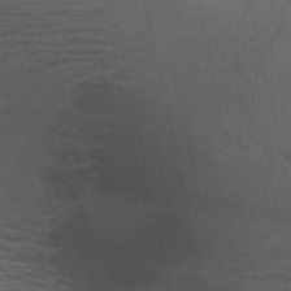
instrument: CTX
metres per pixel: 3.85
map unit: HNb
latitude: -50.9164
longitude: -43.0836
